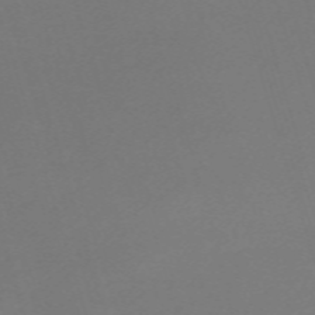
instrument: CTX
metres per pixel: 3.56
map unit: eHh
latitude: -62.6140
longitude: 52.7841
